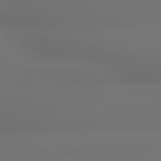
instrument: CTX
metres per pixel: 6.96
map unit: lApd
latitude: 79.3860
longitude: -137.3671
